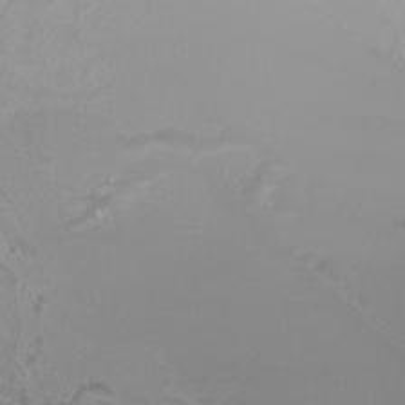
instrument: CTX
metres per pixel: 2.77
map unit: Nhu
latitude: -7.6155
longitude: -93.5560
